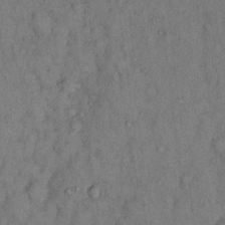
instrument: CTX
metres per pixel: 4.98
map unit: Hto
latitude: 12.7813
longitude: -60.9324
